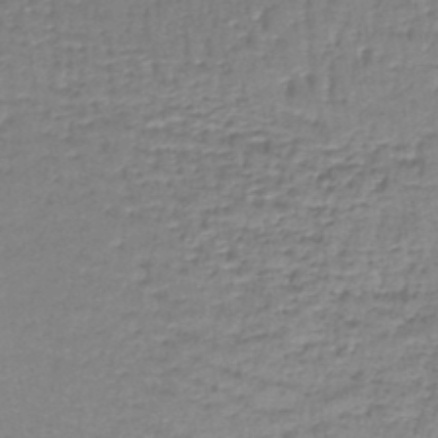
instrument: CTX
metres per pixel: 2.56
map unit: lHb
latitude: -43.1053
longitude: 59.0675
